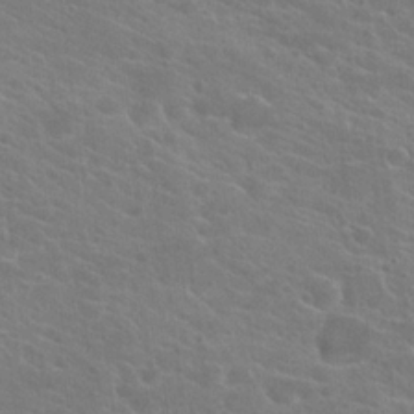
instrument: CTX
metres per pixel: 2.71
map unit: Hto
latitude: 22.3656
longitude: -39.4804
